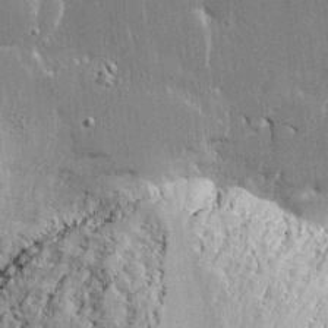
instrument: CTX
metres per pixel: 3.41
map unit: Htu
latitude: -6.6707
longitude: 176.0094
